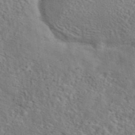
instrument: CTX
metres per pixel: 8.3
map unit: eAb
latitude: 43.1214
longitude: 113.1242
